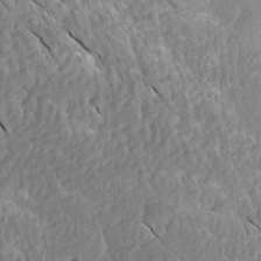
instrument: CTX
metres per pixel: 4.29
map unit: Aa
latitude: 14.9703
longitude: -145.2537
